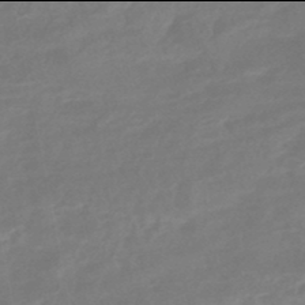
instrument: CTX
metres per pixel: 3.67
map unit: HNhu
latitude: -46.0094
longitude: 92.3873
